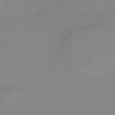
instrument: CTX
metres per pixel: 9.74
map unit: HNb
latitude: -35.1431
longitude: 51.8233
